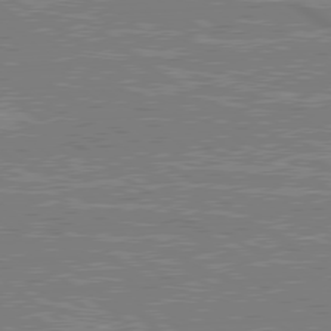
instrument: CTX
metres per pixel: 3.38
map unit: lApd
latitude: 79.1970
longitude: 175.5399
